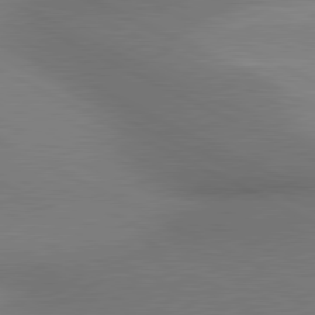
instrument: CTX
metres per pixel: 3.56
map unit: lApd
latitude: 80.6868
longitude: 134.1039
